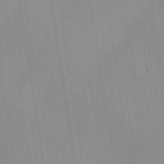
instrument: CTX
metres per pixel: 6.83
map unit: Ave
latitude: 23.3859
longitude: -136.1767
